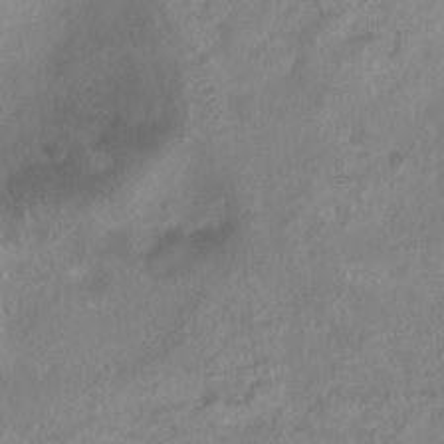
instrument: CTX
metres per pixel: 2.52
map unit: Htu
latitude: 2.5734
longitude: -21.5938
